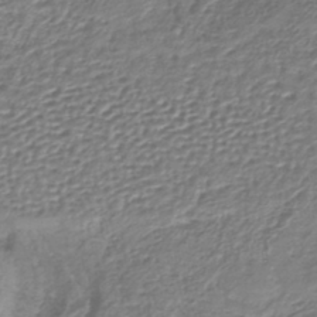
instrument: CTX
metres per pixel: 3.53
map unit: lHb
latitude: -39.1242
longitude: 58.8596
